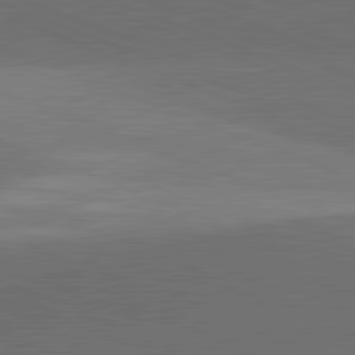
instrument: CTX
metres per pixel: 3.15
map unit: lApd
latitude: 81.7827
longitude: 136.3306
